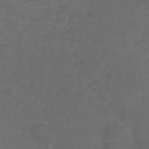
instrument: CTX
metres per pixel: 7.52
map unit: Ht
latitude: -9.8233
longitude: -35.5749
